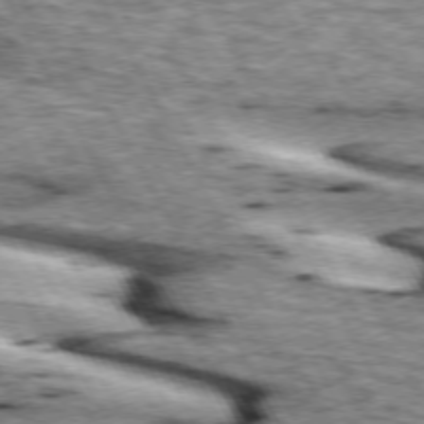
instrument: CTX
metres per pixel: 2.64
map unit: lApd
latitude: 73.4616
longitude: -55.4993
